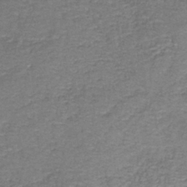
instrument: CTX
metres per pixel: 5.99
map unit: HNb
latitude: -37.1809
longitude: 51.1809
